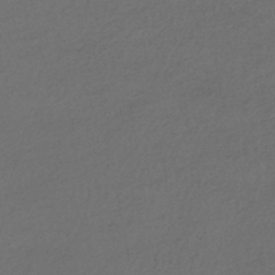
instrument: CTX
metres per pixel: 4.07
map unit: HNhu
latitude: -41.7477
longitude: 95.9745
